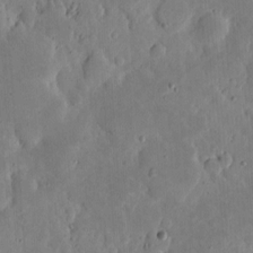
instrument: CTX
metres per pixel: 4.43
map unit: eHh
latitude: 5.4993
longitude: -70.5735
